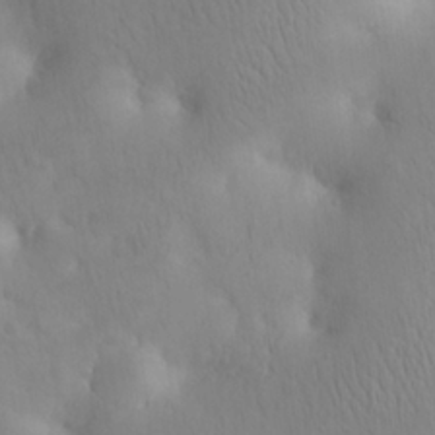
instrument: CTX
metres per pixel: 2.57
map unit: eHh
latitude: 25.7449
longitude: -64.9136
